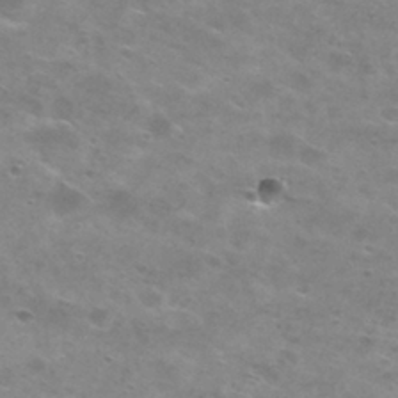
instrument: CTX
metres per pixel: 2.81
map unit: Nhu
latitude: 29.1970
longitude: -47.8395
